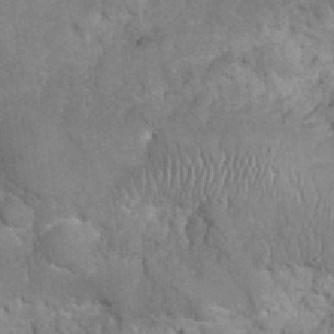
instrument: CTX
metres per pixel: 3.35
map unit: eHh
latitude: 31.8584
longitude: -65.0080
